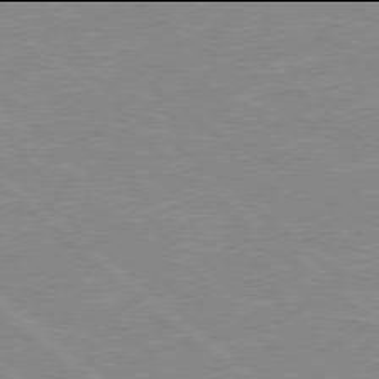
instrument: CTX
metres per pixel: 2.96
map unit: Hpe
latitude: 77.9906
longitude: -123.8394
